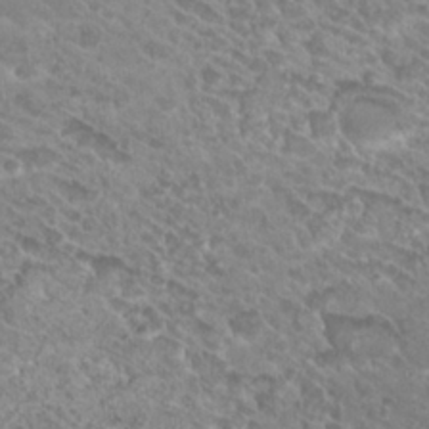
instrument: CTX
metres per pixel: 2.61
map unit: Hto
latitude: 26.5546
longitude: -35.6882
